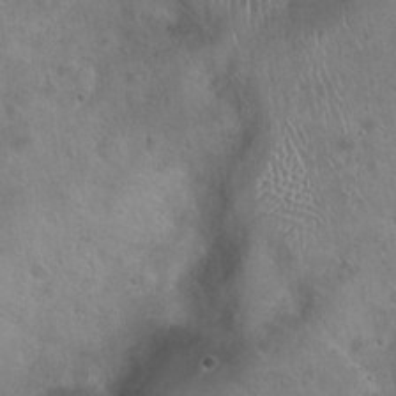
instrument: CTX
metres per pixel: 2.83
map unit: Hto
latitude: 22.3467
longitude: -54.6679
